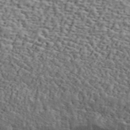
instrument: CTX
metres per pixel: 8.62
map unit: ANa
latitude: 43.0647
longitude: 46.5573
